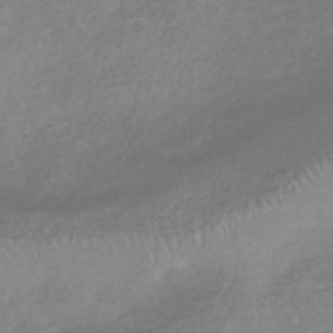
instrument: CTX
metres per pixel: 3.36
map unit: HNhu
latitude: -45.4454
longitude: 92.5952
